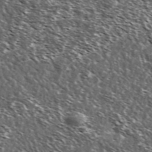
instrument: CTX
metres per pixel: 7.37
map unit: Ave
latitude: 37.3671
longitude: -108.4979
